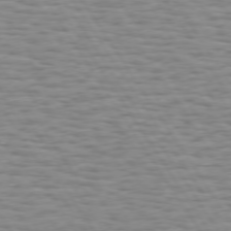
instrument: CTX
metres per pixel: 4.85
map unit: Hpe
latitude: 73.3293
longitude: -132.1200
